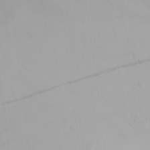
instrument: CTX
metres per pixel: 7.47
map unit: Ave
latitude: 20.8002
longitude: -138.1767
